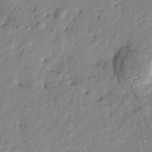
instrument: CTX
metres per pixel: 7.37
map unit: Htu
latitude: -9.3321
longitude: 177.2376
